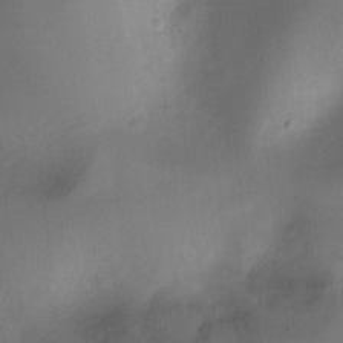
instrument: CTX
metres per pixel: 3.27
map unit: Hto
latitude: -13.1809
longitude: -40.5356
